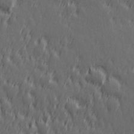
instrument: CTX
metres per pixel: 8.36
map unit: Hve
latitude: 26.3845
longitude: 145.4643
